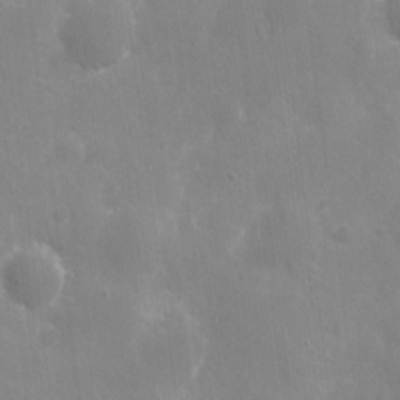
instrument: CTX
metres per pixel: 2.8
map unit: eHh
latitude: 9.8395
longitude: -70.3656
